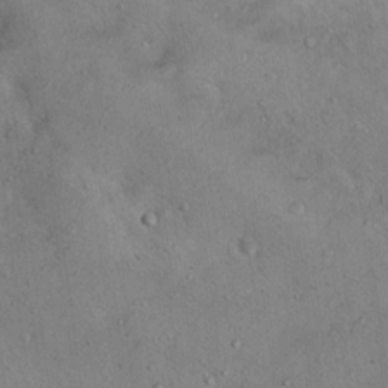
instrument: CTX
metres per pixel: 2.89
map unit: Nhu
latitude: 13.5560
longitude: -27.5938
